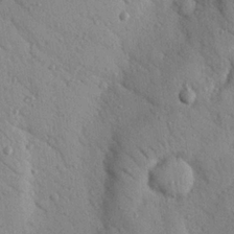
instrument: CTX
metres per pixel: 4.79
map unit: Nhu
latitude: 23.0836
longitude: -75.4238
